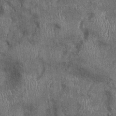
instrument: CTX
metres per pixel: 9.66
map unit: Ht
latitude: -0.7086
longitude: -13.7639
